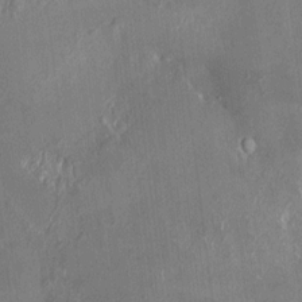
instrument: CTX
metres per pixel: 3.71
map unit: HNhu
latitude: 3.0269
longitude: 8.2928
